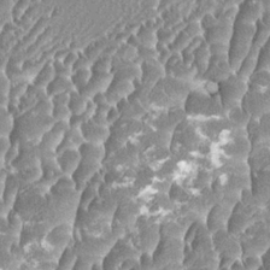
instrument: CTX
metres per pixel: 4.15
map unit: HNhu
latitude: 0.3278
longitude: 0.0850
